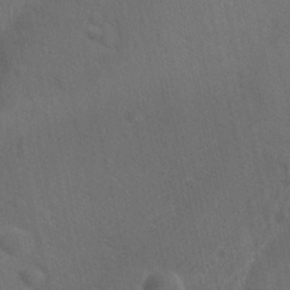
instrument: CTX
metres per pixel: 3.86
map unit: Ave
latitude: -8.8030
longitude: -121.1215
